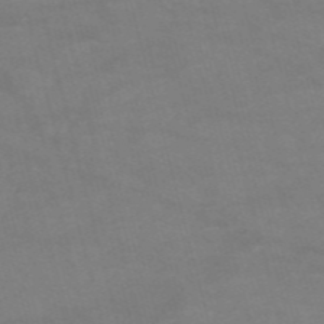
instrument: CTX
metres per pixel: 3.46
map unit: HNb
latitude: -55.3888
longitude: -40.4223
